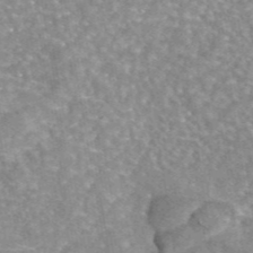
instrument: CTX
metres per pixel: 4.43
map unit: eAb
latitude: 45.4615
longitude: 105.0108
